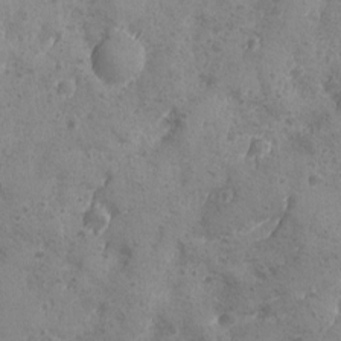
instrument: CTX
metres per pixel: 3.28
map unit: Ave
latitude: -8.3873
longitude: -118.9136
